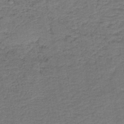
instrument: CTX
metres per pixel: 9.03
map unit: HNb
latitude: -42.3117
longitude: 50.7841
